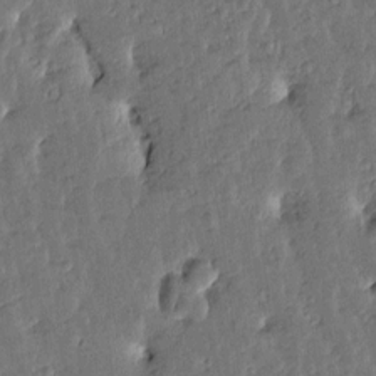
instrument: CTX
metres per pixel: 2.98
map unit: Htu
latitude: 0.1955
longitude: -179.4616
